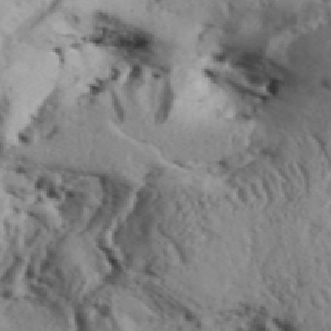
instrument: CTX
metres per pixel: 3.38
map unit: Aa
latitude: 32.3845
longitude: -136.4412
